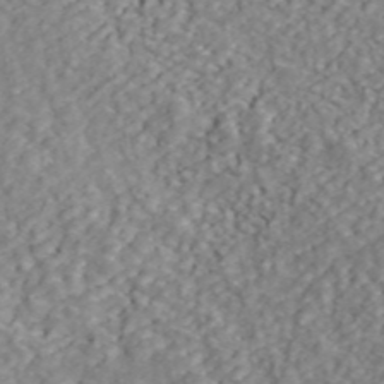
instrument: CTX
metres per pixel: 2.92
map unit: ANa
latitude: 45.2726
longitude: 23.3699
